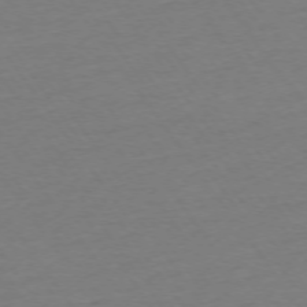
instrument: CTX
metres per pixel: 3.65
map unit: Ap
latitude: -74.8975
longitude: -80.9325
